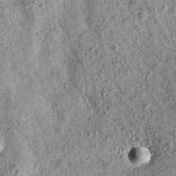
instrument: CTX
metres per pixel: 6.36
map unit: eAb
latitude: 36.1767
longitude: 110.7652
